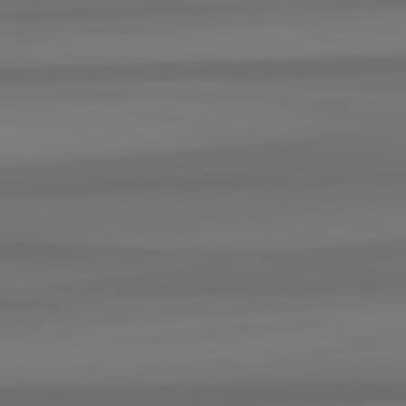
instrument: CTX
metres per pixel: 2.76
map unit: lApd
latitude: 82.7624
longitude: -178.7247
